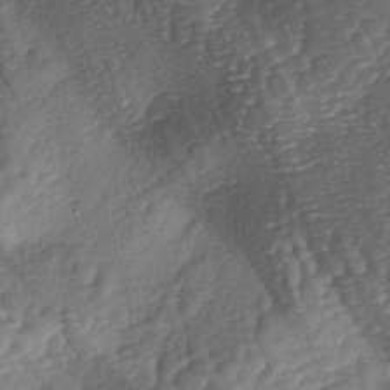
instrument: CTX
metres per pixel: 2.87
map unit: lAa
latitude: -3.8044
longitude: -127.7261
